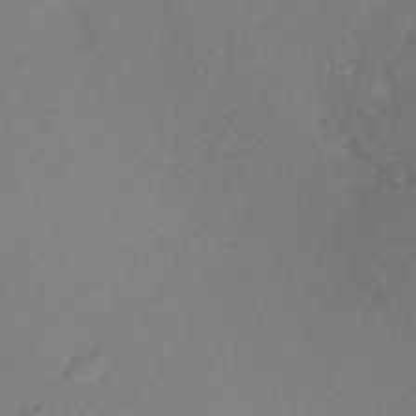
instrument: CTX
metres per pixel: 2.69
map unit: Nhe
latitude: -46.6140
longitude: -172.5167
